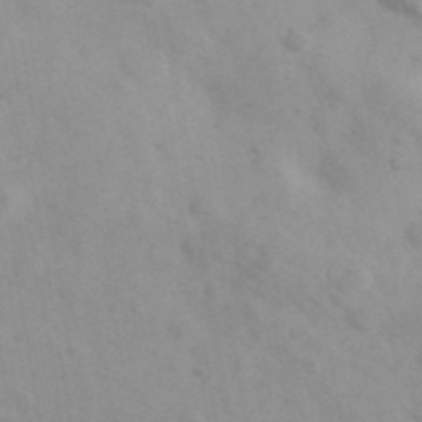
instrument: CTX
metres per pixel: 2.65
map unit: Ave
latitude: 39.2915
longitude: -107.4615
